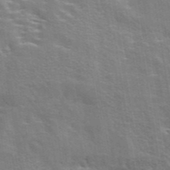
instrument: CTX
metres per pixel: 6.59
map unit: eAb
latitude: 43.4238
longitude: 112.1795
